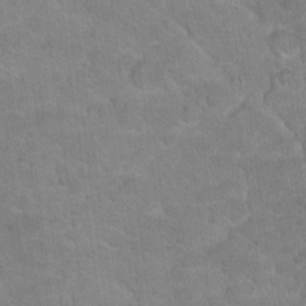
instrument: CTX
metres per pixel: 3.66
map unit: Hto
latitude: 18.5545
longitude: -35.3670
